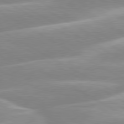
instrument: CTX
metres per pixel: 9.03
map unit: lApd
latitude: 80.0255
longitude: -129.4048
